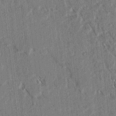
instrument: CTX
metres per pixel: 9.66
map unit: lAvf
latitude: 3.2159
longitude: -105.5183
